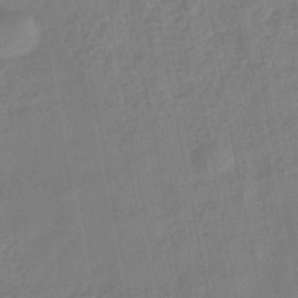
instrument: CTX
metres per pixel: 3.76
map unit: eHb
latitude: -46.2739
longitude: 84.1038
